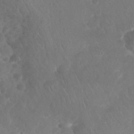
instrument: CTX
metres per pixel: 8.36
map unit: Nhu
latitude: 27.7450
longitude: -63.6127
